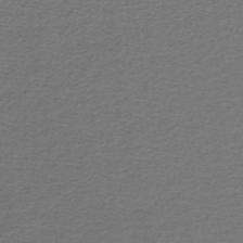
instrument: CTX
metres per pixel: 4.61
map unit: lHb
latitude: -43.8233
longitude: 62.2739
